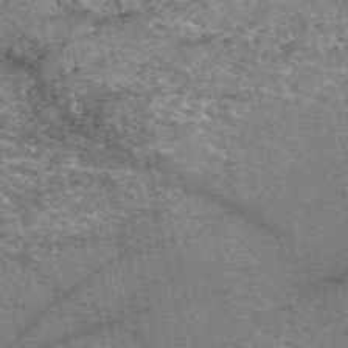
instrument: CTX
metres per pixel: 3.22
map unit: eAb
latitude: 50.4223
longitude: 109.7667
